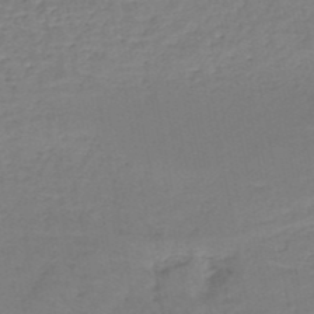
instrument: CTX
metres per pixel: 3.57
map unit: HNb
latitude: -50.5196
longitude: -52.9325
